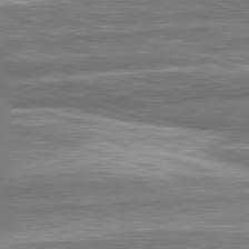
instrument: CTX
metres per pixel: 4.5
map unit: lApd
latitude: 82.7246
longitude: 166.7841
